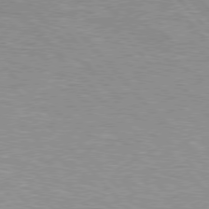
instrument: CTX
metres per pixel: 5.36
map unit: Hpe
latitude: 76.8002
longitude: -150.3656
